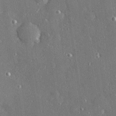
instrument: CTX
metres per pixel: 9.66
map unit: Hve
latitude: 27.8017
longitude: -90.5168
